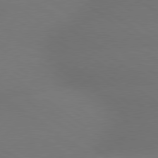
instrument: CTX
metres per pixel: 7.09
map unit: lApd
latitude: 79.0081
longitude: -151.4615
